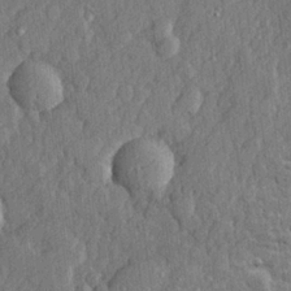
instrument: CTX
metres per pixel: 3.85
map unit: lHvf
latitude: 22.8002
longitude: 142.7841
